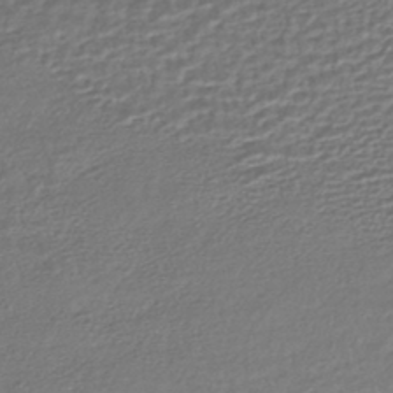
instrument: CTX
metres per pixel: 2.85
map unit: HNhu
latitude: -45.8045
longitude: 100.2550
